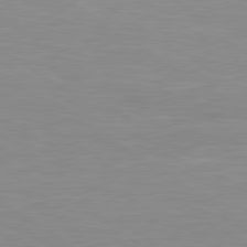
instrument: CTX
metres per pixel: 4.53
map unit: Hpe
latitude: 79.4805
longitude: -128.0255
